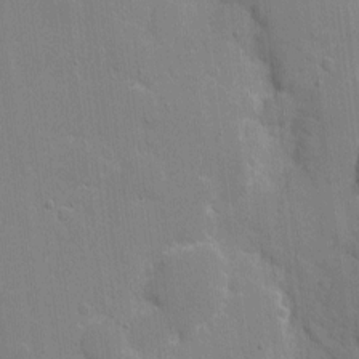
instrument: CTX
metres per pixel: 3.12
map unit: eHh
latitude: 4.9136
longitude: -67.1025
